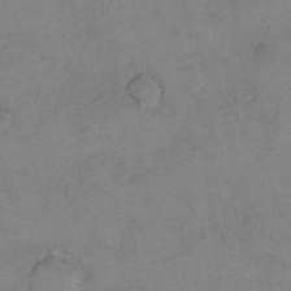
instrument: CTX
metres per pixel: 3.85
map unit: Hto
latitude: 7.0269
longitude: -35.2914
